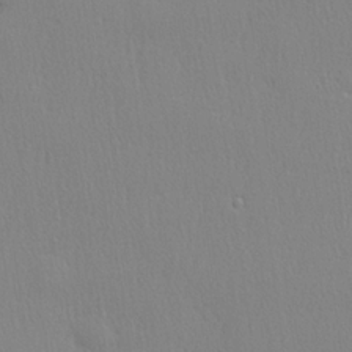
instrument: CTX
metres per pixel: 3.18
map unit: lHvf
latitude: 21.1214
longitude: 141.4454
